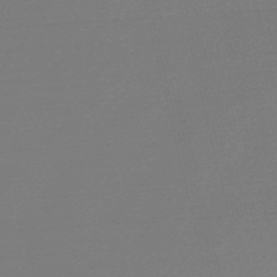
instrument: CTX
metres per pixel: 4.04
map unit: Nve
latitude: -56.6518
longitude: 62.7841
